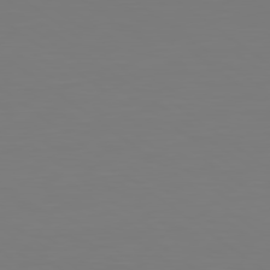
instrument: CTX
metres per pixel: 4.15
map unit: lApd
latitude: 79.0837
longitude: -175.4615
